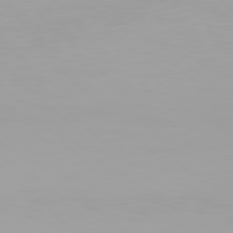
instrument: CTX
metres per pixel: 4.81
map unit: Hpe
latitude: 77.7827
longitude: -136.7058
